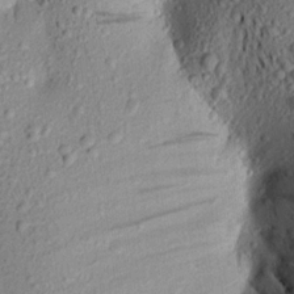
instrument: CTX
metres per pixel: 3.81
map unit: Aa
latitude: 19.4993
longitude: -149.0081
